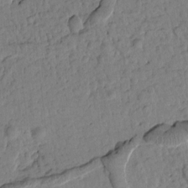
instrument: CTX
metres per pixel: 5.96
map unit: Htu
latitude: 1.6694
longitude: 176.7274
